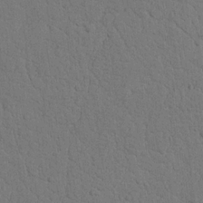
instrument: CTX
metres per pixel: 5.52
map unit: Nhu
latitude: 20.2145
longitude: -76.4412
